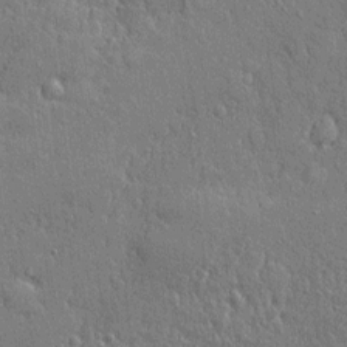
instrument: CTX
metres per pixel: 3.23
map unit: eHh
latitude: 5.0458
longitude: -75.4426
